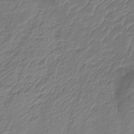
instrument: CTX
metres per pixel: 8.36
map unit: lHb
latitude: -36.2550
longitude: 72.4251
